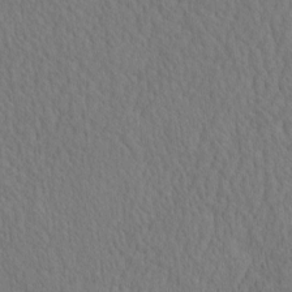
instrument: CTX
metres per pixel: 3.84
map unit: eHh
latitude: -2.7463
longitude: 15.5022
